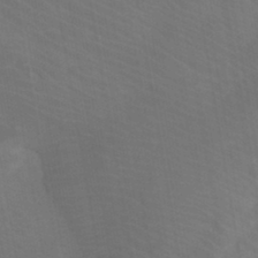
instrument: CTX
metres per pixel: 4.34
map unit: eHb
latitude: -43.5966
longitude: 87.6533
